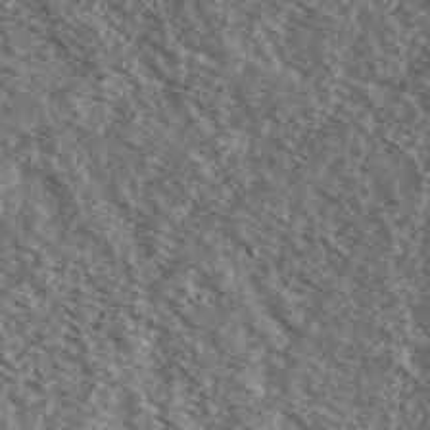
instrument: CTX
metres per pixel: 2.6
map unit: Ave
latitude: 38.4979
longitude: -109.9717
